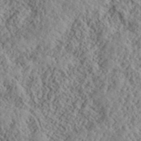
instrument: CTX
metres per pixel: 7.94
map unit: lHvf
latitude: 40.5545
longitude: -88.5357
